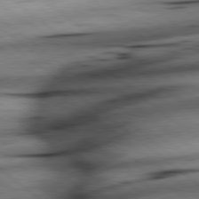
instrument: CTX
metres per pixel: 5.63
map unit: lApd
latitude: 79.0270
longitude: -140.7435
